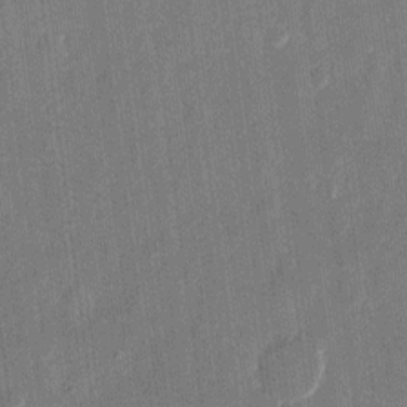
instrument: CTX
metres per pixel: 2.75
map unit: eHh
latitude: 11.3104
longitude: -70.7057
